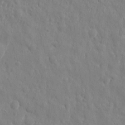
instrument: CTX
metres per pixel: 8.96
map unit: eHh
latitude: 7.6505
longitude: -74.4223
